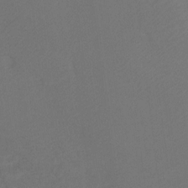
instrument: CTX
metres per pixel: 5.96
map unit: Ht
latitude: -10.3684
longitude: -35.0269
